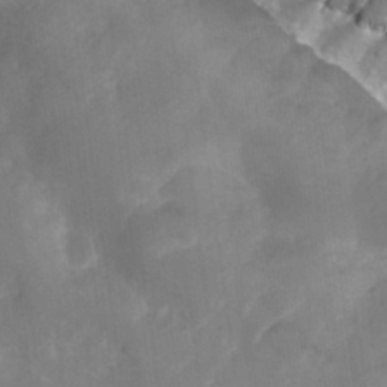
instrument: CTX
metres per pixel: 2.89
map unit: Hto
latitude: 29.8961
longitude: -43.7261
